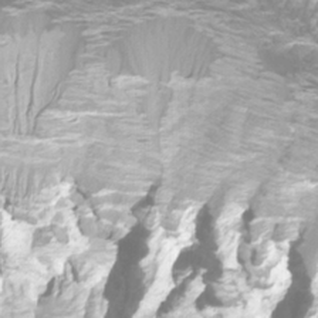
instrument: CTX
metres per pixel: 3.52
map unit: Htu
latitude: -10.1606
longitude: -73.7639
